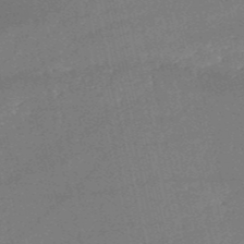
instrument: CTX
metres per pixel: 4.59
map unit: HNb
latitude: -51.6722
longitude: -40.6868
